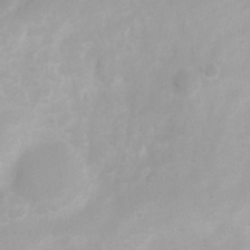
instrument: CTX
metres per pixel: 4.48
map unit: Ht
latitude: 3.8583
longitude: -22.2145
